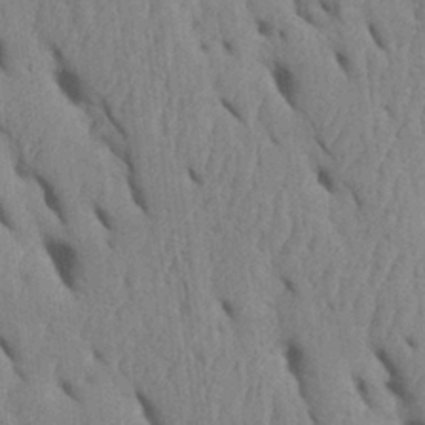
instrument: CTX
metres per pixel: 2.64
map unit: Htu
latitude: 1.9528
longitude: 148.7086
